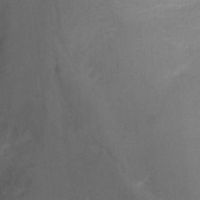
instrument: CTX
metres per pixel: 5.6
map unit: Ht
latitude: 2.4412
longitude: -25.9906
